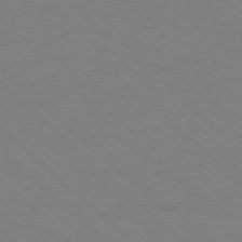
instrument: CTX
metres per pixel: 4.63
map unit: Ap
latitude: -77.7289
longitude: -84.6491
